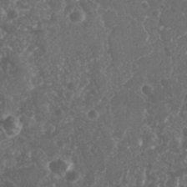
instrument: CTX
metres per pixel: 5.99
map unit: Nhu
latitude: 26.3656
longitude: -63.1026
